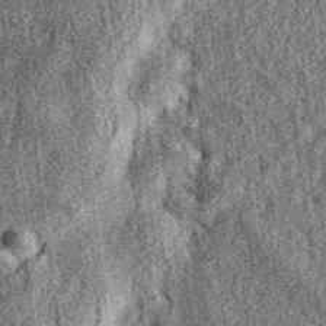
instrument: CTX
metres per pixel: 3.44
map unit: eAb
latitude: 36.8758
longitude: 107.3509
